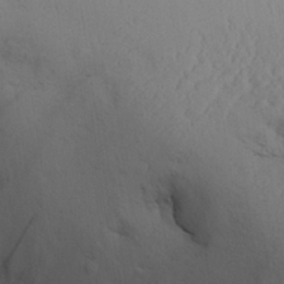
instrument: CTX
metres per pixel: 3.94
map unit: Aa
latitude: 29.1025
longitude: -132.5546
